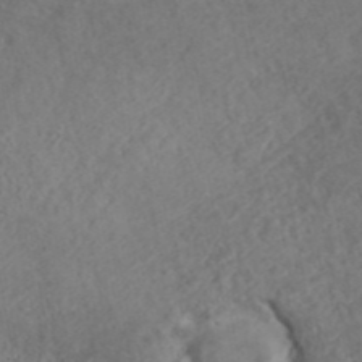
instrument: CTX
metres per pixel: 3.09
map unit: ANa
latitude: 43.2915
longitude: 27.5210
